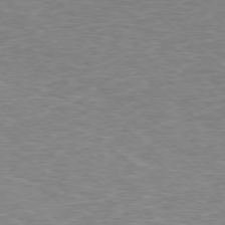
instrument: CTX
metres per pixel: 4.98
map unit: Ap
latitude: -77.8800
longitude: -92.4979
